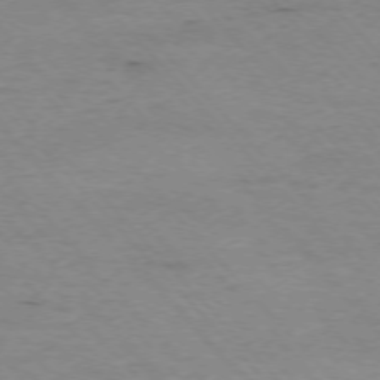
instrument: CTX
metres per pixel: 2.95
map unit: Ap
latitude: -75.9367
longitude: -87.5560
